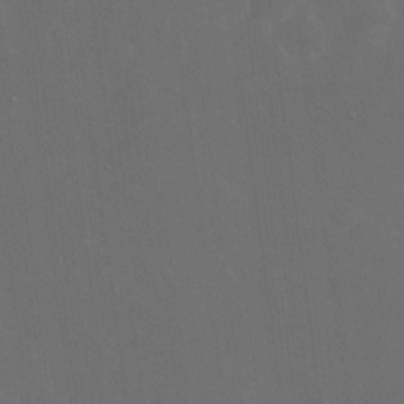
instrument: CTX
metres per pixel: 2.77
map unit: eHh
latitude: 19.0647
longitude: -66.4601
